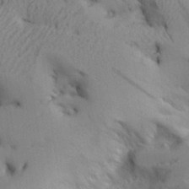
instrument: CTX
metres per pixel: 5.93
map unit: Aa
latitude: 25.9150
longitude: -129.2915
